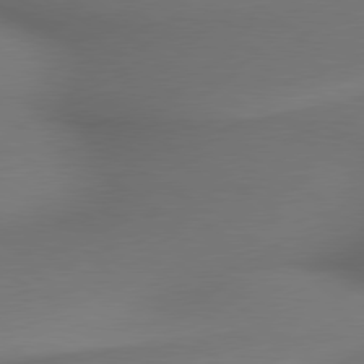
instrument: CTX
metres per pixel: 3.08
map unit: lApd
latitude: 79.6127
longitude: -175.4426
